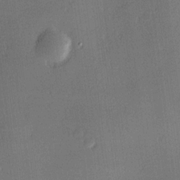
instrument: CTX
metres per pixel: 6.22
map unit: Hve
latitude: 18.4223
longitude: 150.2362
